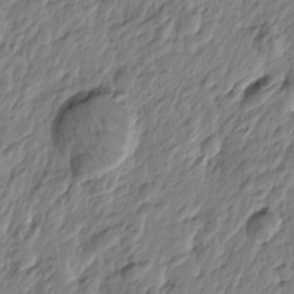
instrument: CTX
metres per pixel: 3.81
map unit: Htu
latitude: -4.0472
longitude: 179.6344
